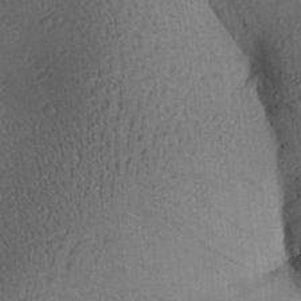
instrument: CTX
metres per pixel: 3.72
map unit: Aa
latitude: 27.3482
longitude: -136.3279
